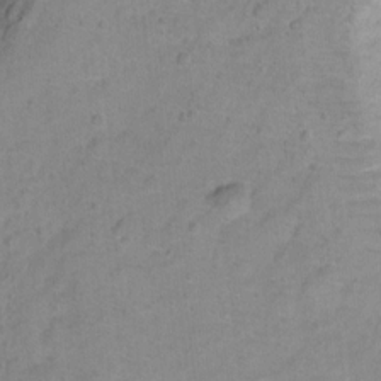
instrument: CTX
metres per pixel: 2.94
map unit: Hto
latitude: 7.8583
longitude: -36.4034
